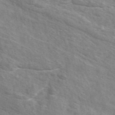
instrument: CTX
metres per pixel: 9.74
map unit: eAb
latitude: 48.6113
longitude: 119.5966
